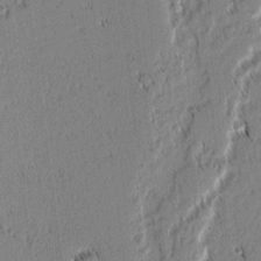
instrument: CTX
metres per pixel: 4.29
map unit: lAvf
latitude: 1.3103
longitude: -106.9514
